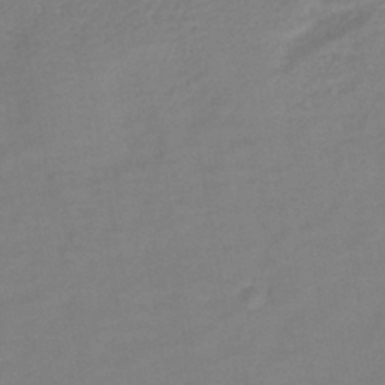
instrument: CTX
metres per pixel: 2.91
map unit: lHb
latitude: -42.0661
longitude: 76.3684
